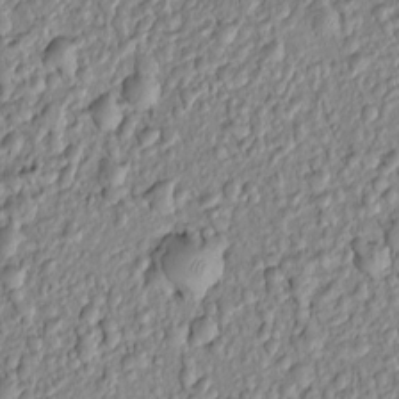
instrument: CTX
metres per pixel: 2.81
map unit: Htu
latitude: -6.1794
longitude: 155.9367
